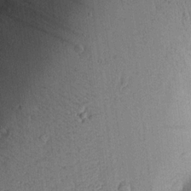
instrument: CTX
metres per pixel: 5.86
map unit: Aa
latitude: 16.7813
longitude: -148.7057
